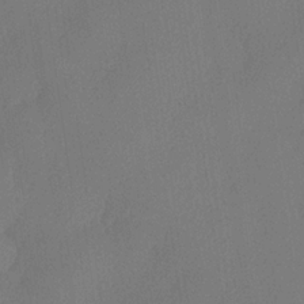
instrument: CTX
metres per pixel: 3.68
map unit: lHvf
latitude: 21.4238
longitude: 140.9919
